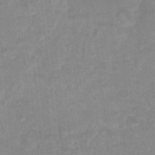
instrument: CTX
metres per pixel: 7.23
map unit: Hto
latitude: 16.9136
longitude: -34.9891
